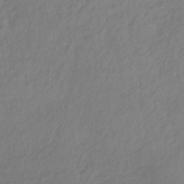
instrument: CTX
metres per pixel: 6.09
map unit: lHb
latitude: -34.8975
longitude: 69.6155
